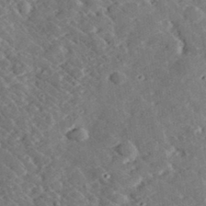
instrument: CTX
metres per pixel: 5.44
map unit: lHvf
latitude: 33.2915
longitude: -83.7449
